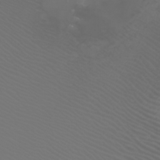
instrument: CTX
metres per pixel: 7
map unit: Htu
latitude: -5.8989
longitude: -73.9906
